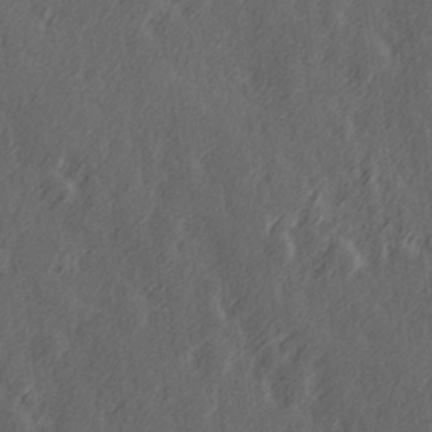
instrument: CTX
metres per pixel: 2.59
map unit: Hve
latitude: 26.4790
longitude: 146.1983
